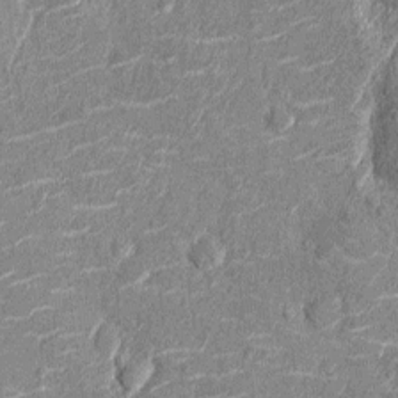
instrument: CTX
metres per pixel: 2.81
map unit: Nhu
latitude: -14.2362
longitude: -23.4426
